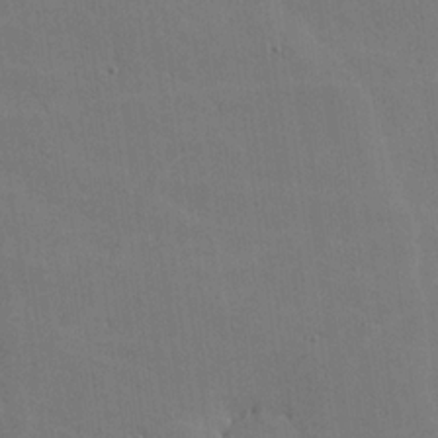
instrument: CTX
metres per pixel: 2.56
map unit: lHvf
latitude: -9.8422
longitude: -102.4601
